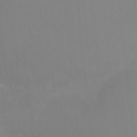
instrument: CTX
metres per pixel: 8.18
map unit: Ht
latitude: -10.4062
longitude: -45.7449
